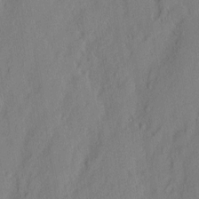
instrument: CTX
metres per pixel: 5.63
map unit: eHh
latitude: 3.1403
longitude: -77.3292
